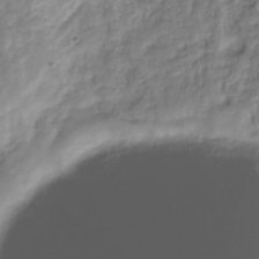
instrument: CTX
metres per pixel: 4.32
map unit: Hve
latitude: -30.4818
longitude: 91.7856
